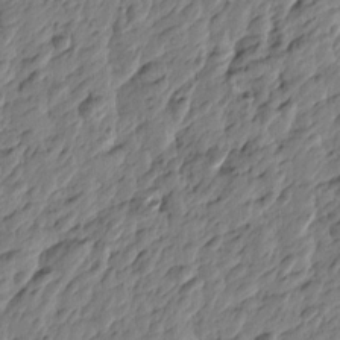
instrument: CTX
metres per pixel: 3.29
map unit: Htu
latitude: -3.8800
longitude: 179.4643
